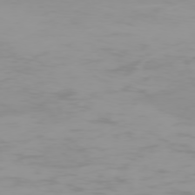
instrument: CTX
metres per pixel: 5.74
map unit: Hpe
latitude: -75.2754
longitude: -20.5168
